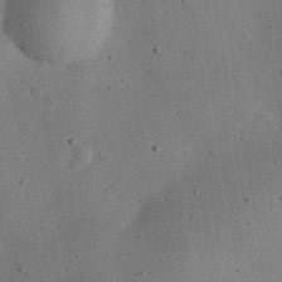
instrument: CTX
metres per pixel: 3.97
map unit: eHh
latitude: 24.5923
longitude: -71.6883
